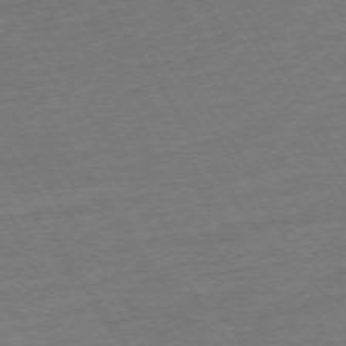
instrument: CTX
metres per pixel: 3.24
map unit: Ap
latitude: -73.8800
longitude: -84.6302
